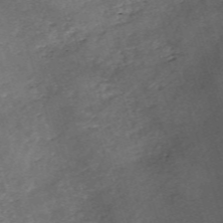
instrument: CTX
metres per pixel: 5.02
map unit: eHh
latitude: -54.7652
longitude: -90.9136
